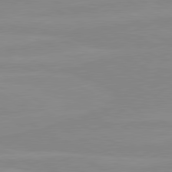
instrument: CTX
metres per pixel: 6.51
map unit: lApd
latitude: 80.4790
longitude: -176.1389
